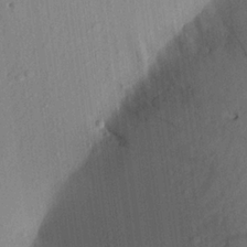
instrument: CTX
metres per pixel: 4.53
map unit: Aa
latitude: 22.0822
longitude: -147.3104
